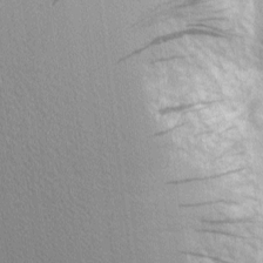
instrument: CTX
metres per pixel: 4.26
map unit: Nhu
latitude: 2.6490
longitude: -75.3482
